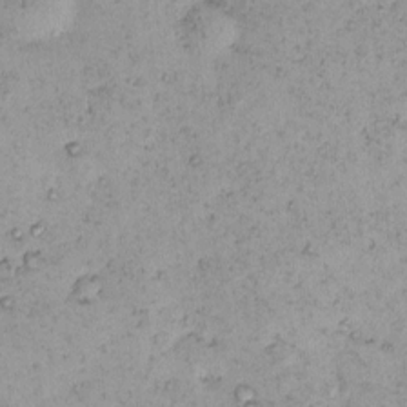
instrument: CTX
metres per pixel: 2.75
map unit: eHh
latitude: -0.1984
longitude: 18.8975
